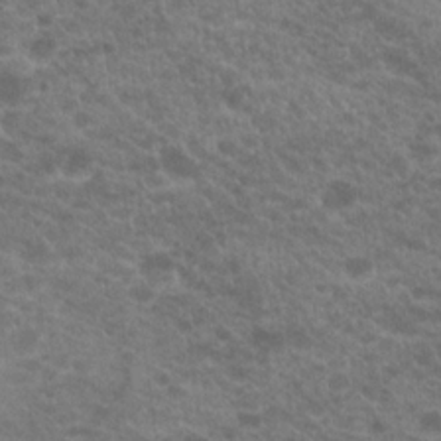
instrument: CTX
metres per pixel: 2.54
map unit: Hto
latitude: 20.7813
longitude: -38.4034
